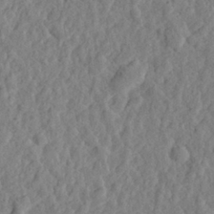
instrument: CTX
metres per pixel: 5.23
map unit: eHh
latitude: 27.9528
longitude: -76.8758
